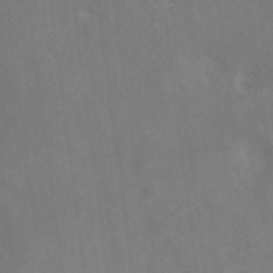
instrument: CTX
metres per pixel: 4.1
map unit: ANa
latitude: 46.0255
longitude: 26.8408
